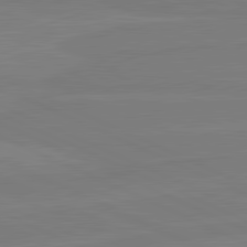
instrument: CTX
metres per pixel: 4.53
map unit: lApd
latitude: 81.7261
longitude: -177.8772
